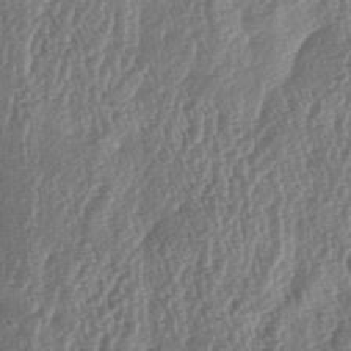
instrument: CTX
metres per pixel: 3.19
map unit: lAa
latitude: -5.6533
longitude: -129.9339
